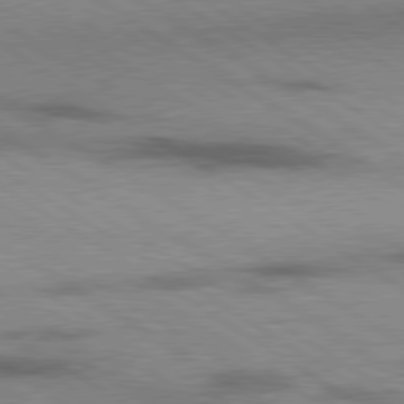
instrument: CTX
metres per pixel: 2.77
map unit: lApd
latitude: 79.4994
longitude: 167.9367
